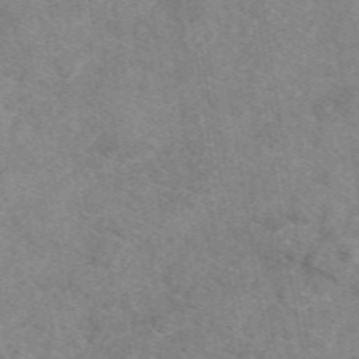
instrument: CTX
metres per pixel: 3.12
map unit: eAb
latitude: 48.7624
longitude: 111.0486
